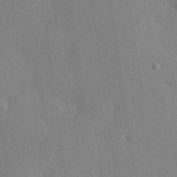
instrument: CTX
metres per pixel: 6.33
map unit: Hve
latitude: 26.7246
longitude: 150.6329
